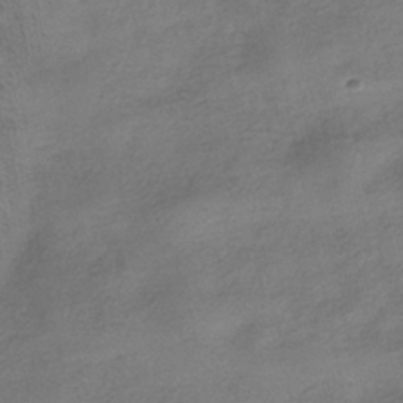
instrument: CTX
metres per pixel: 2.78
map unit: HNhu
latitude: -40.7652
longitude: 98.6329
